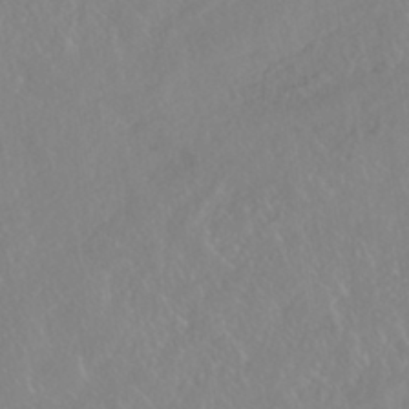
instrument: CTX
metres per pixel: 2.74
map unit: HNhu
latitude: -40.8219
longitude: 104.8219
